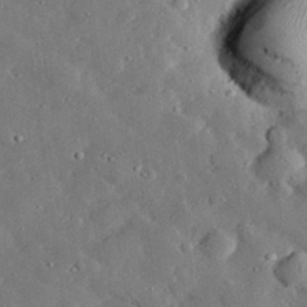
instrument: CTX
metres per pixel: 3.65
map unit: lHvf
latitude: 32.5546
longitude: -83.2725
